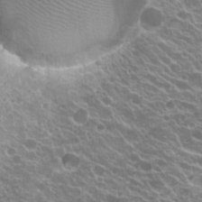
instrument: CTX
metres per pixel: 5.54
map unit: Hto
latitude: 20.1200
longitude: -34.9891
